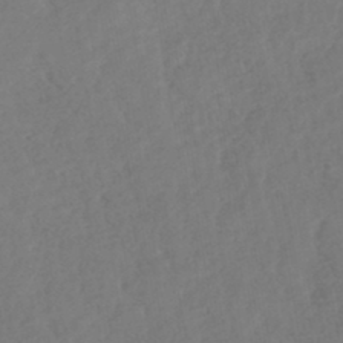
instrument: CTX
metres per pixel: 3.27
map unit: lHb
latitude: -43.1431
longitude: 75.5588
